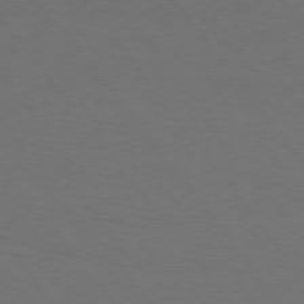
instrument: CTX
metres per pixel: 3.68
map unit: Hpe
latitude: 74.8380
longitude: -131.3671
